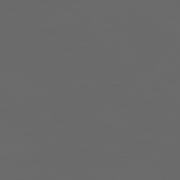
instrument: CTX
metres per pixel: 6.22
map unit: Ap
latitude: -77.7289
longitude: -75.8205
